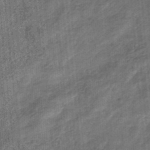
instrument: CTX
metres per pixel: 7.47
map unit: eHb
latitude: -34.1228
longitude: 79.2754
